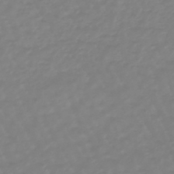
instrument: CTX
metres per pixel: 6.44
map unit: eHb
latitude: -45.8800
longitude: 82.6140
